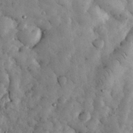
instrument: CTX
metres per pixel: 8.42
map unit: eHh
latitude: 33.9906
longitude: -68.6869
